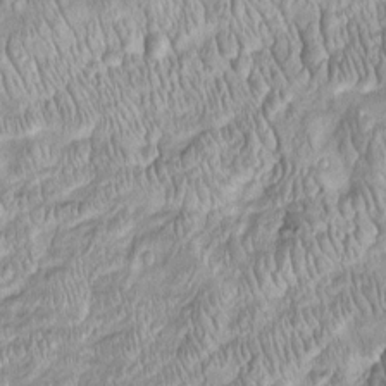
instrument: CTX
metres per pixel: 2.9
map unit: Htu
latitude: -4.9541
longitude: 157.6344
